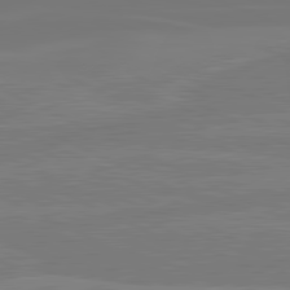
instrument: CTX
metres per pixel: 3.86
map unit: lApd
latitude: 81.7639
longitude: -176.9702
